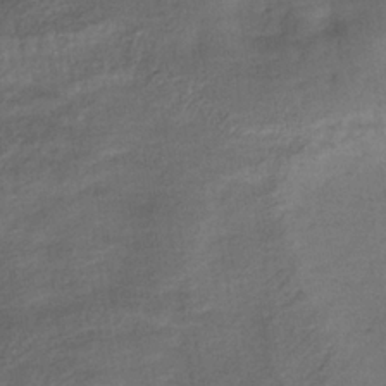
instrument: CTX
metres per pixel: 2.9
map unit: lHb
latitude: -34.3873
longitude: 65.1242
